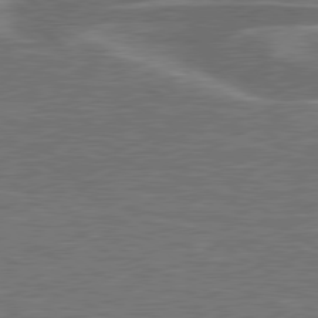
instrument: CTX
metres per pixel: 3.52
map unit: lApd
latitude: 79.2537
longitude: -91.2159
